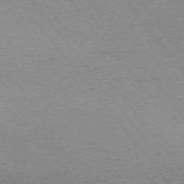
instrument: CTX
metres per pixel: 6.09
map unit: Ap
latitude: -75.9367
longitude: -89.5183
